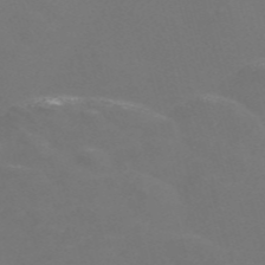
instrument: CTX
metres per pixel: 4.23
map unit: Nve
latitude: -57.0486
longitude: 52.5573
